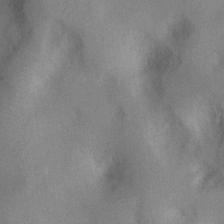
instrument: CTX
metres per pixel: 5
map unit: Nhu
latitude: 1.2725
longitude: -18.1200
